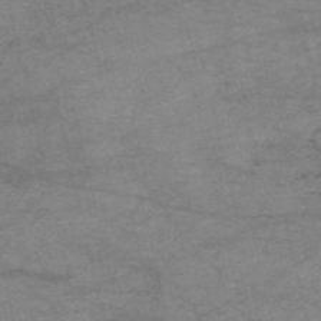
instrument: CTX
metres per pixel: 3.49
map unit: HNb
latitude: -54.6330
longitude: -44.2144
